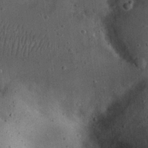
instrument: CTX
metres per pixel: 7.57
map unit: eHh
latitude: 22.8758
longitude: -68.6113
